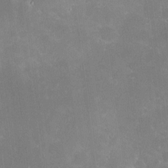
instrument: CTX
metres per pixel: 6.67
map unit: HNhu
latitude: 6.6301
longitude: 12.8030
